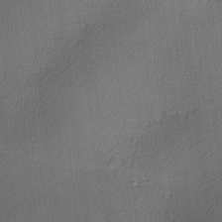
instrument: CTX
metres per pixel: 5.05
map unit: lHvf
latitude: -11.5588
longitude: -99.4426
